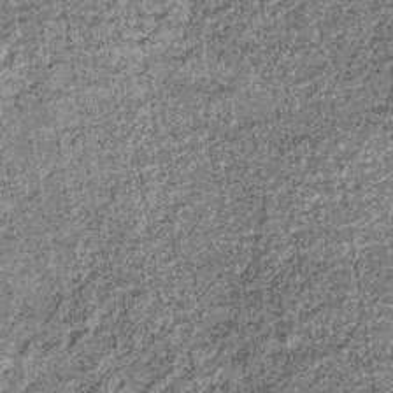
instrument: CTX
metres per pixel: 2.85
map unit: lHb
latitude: -36.6896
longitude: 64.7652
